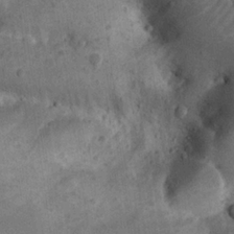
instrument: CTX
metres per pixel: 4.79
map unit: Nhu
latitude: 22.2900
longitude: -71.5371
